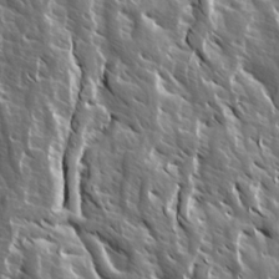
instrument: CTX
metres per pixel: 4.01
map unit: Ave
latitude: 14.9136
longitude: -132.9892
